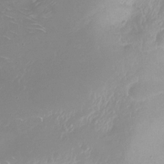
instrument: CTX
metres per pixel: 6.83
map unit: Nhu
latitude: -28.9164
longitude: -79.7261
